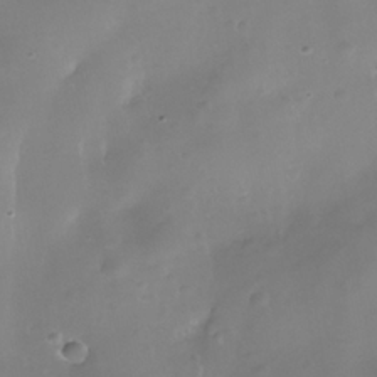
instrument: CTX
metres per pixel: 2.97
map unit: Nhe
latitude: -36.2739
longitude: -130.9325
